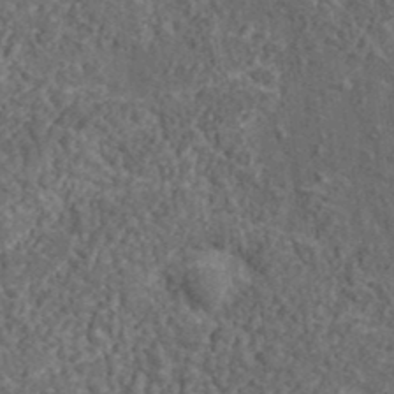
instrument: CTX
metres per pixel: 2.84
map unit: lHvf
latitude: 37.9717
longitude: -90.7057
